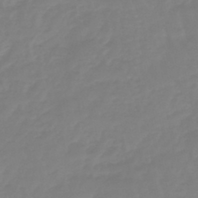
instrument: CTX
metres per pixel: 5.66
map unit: eHb
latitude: -45.5210
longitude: 81.0298
